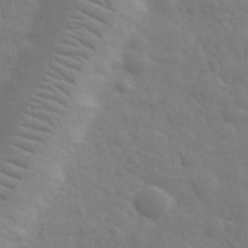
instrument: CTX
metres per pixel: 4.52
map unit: eHh
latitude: 33.0836
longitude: -70.3845
